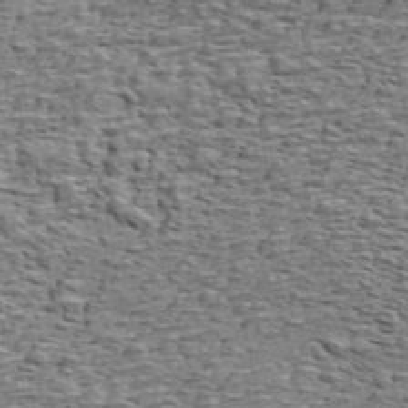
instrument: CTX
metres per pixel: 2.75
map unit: ANa
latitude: 45.4426
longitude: -84.6302
